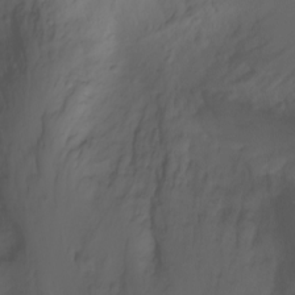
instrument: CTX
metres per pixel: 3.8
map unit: Nhu
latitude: -3.5399
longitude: -74.3089
